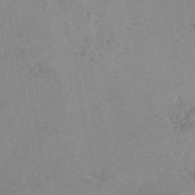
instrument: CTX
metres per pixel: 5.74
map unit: eAb
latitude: 49.4615
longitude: 106.3684
